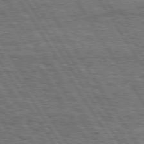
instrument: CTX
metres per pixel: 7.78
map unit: Hpe
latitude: 75.3293
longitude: -154.7624
